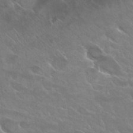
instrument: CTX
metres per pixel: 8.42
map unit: Hto
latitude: 29.8772
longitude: -43.1781
